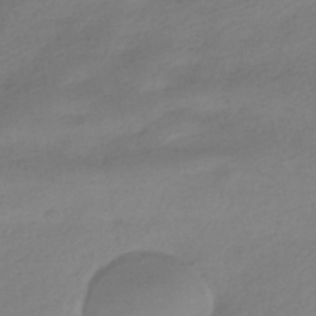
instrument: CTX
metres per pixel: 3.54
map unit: HNhu
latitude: -41.3509
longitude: 95.8611
